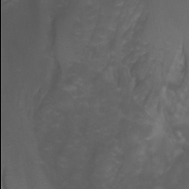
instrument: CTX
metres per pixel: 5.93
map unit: Aa
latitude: -7.5588
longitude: -77.9906
